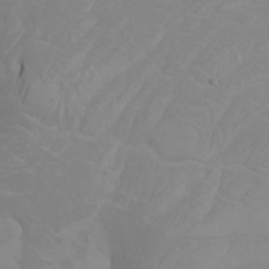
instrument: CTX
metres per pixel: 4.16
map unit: Htu
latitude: -4.4818
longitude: -89.6316
